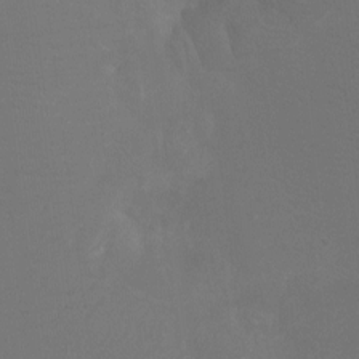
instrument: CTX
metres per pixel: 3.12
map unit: Htu
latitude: -13.3132
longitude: -48.0822
